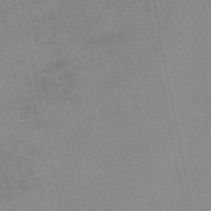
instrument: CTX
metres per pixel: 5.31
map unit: eAb
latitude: 48.9892
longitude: 103.5399
